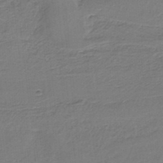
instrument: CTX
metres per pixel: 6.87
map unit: HNb
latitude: -34.5385
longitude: 60.0472
